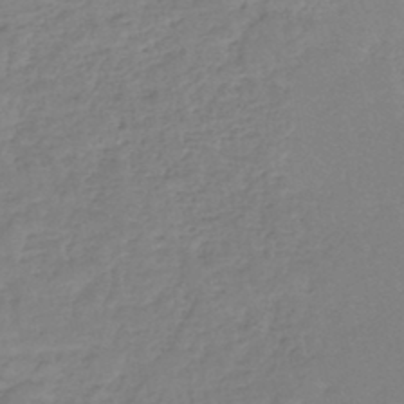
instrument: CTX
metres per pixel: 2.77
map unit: eHh
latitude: -45.8233
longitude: -29.2159
